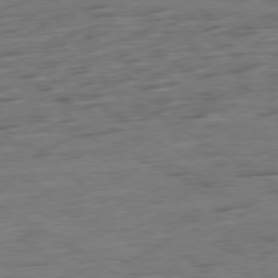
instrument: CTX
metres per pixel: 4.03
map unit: Ap
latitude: -80.0472
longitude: -52.5546
